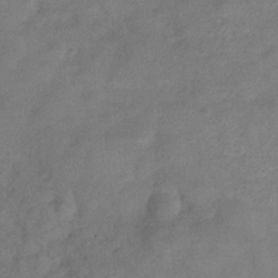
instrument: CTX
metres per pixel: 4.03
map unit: Hve
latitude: -31.5966
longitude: 95.8233
